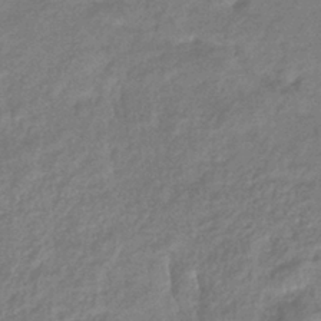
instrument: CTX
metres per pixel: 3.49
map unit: eHb
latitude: -39.2376
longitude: 81.1431
